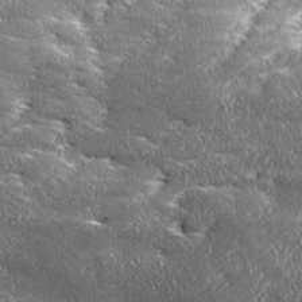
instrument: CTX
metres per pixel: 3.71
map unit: Ave
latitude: 17.6694
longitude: -137.4805
